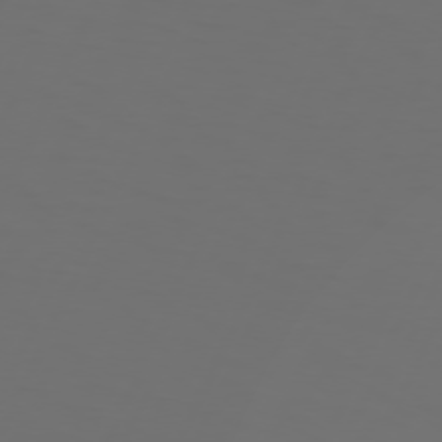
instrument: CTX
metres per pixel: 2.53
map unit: Hpe
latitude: 73.7639
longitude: -126.4412
